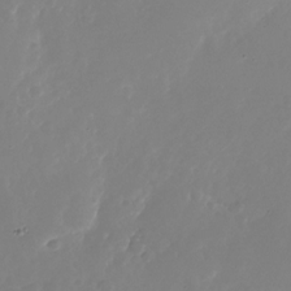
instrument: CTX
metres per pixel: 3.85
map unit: Nhu
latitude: -26.4251
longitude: -72.5168
